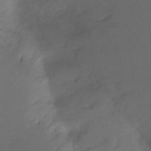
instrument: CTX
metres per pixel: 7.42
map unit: Ht
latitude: -7.3509
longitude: -30.5168
